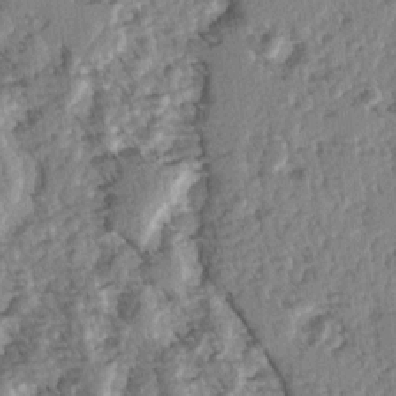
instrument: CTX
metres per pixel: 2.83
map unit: Hve
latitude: 2.9702
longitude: -121.6127
